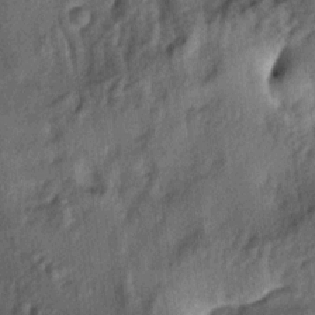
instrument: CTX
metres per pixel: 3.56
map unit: lAa
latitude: -5.3887
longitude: -124.2145
